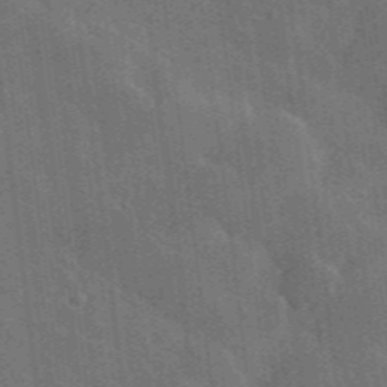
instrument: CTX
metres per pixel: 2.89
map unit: lHvf
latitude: 36.7435
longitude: -91.1403
